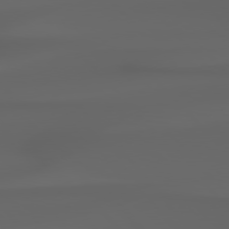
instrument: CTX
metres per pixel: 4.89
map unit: Hpe
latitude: 77.8394
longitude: -166.0822
